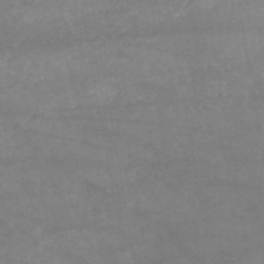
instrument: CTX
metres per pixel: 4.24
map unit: HNb
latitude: -53.7666
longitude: -34.9513
